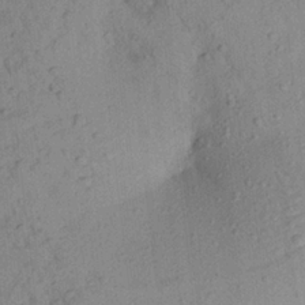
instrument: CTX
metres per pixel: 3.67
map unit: Aa
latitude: 23.3482
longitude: -148.0255
